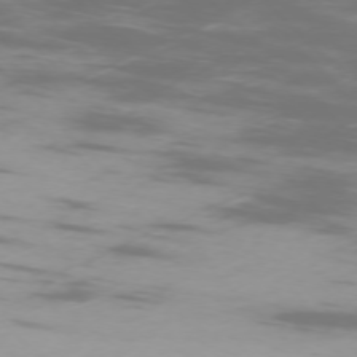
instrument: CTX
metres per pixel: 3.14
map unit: Ap
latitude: -75.4077
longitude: -68.6491
